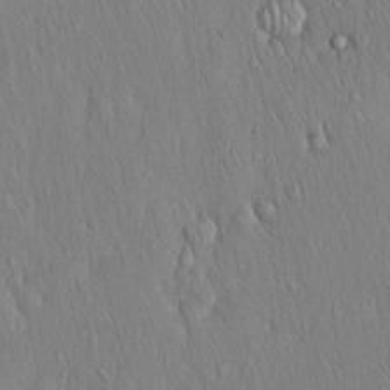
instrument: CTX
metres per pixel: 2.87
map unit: Hto
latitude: 16.9325
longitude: -58.4412
